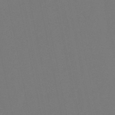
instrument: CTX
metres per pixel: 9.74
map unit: lHb
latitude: -51.0108
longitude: 80.1417
